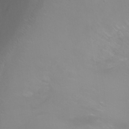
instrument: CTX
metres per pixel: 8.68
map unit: Ht
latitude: -0.1795
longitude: -46.2901
